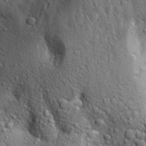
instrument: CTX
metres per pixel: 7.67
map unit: Aa
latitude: 28.4034
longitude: -148.4223
